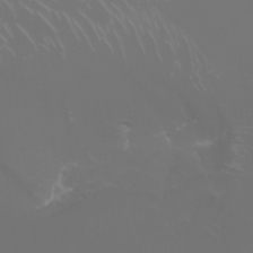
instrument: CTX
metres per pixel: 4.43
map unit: Nhu
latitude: -8.7652
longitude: -95.2537
